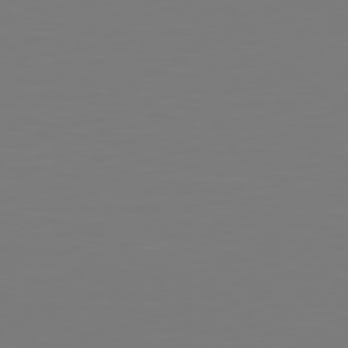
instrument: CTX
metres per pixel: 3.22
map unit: Hpe
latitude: 77.4426
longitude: -176.7624
